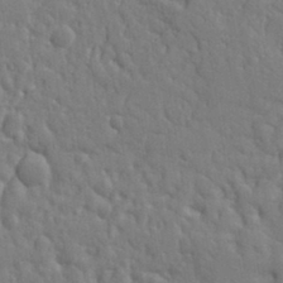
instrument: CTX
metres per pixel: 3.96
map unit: Ht
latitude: 10.5168
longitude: -77.1781
